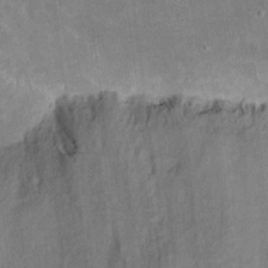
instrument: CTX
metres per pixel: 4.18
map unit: eHh
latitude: 16.9514
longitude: -73.0648
